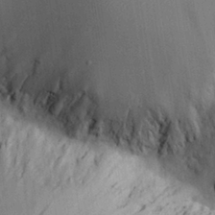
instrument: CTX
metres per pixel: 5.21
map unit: Aa
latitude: 27.8583
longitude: -138.1956
